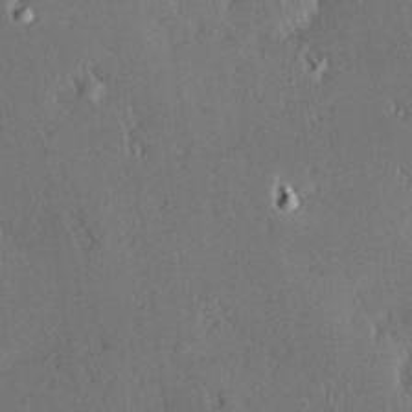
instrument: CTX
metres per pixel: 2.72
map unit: Hve
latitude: 27.5560
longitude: -93.3103
